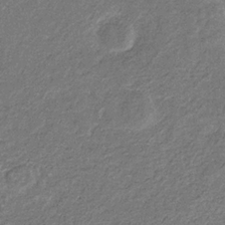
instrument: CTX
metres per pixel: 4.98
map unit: eHb
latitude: -30.9352
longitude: 69.8611
